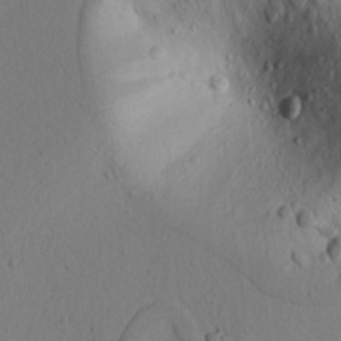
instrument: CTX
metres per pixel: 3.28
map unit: lAvf
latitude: 8.6491
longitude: 165.8423
